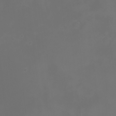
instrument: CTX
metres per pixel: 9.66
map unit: Nhu
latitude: -2.0283
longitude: -76.9891
